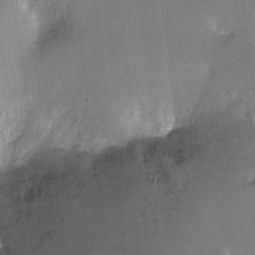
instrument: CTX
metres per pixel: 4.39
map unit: Ht
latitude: -11.2943
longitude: -45.2537
